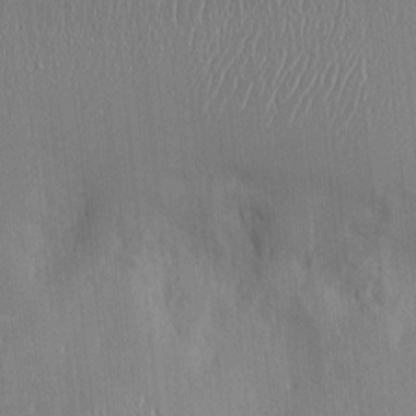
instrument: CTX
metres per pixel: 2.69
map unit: HNhu
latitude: -1.0865
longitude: -7.7261
